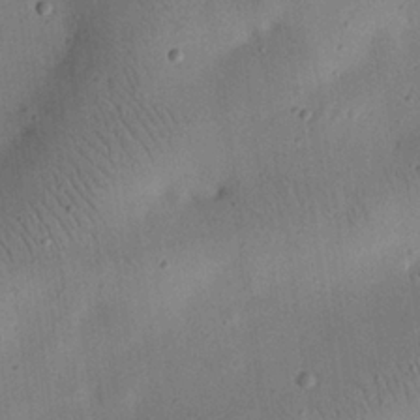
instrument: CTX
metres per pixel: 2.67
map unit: eHh
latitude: 25.0647
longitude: -69.3482
